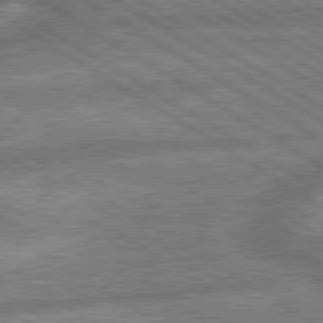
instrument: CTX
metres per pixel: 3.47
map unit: lApd
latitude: 79.8961
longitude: -170.6868
